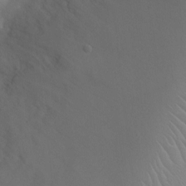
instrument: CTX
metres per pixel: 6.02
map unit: Ht
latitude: -1.8423
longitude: -16.0633
